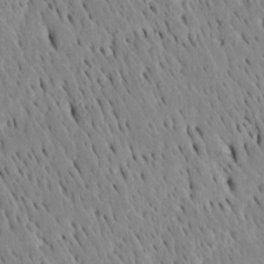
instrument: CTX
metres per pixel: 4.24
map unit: Htu
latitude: -4.1039
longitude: 151.4265
